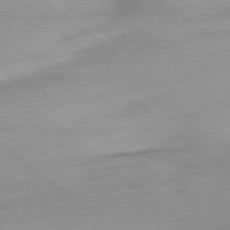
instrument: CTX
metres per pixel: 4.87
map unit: Ap
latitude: -78.8975
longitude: -78.6302
